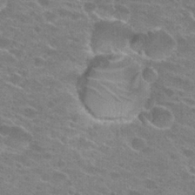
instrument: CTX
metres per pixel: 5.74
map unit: Hto
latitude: 23.3104
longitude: -43.6316
